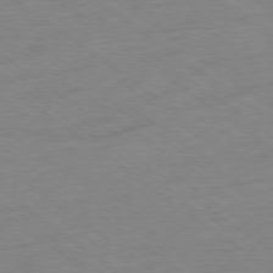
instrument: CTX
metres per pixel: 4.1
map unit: Hpe
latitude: -78.8786
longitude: -14.4034
